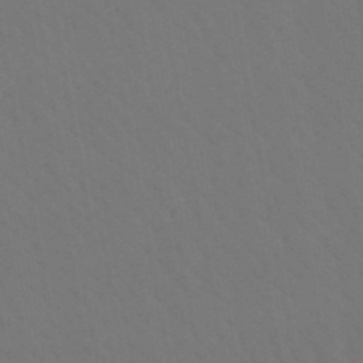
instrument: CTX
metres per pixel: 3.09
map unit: lHb
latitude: -47.8233
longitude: 74.8786
